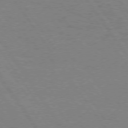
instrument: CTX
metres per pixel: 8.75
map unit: Hpe
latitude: 74.5735
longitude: -135.9339
